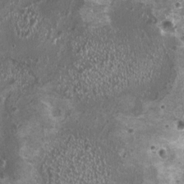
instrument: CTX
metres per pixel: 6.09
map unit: HNhu
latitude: 0.2522
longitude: 1.1998
